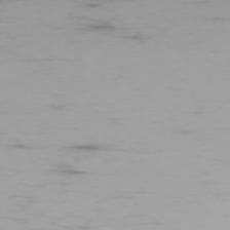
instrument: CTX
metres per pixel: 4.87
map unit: Ap
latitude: -75.8234
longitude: -76.1955
